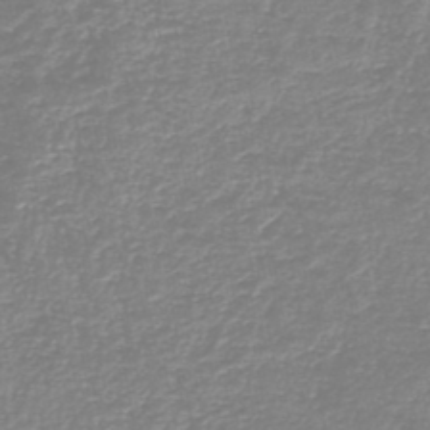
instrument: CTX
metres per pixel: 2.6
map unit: HNb
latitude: -46.3117
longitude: 52.3117
